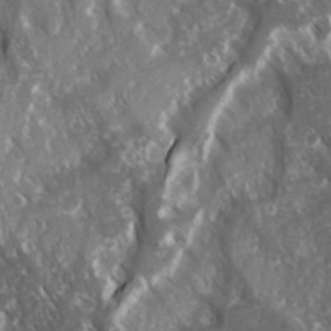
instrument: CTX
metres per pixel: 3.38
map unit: Ave
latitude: 15.4238
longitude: -132.2712
